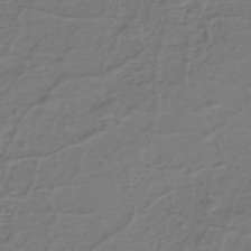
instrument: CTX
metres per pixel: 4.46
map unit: eHh
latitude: -39.6344
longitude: -27.4993
